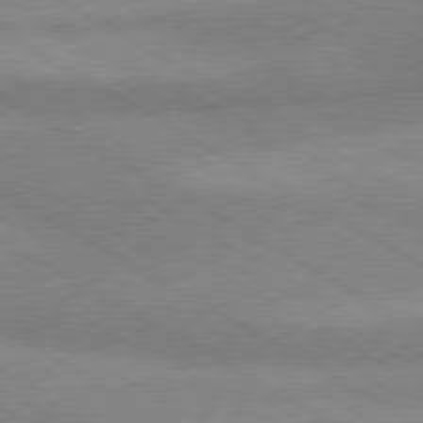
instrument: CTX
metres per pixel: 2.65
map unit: lApd
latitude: 80.1389
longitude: -179.6883
